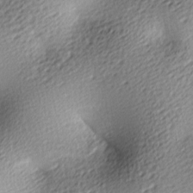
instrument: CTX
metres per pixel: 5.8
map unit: lAa
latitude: -9.7478
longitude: -126.3467
